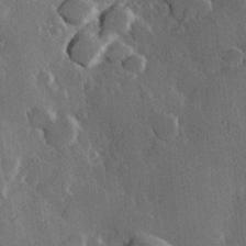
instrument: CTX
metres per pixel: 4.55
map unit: Hve
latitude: 23.0647
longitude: 147.4832
